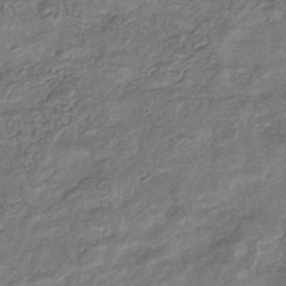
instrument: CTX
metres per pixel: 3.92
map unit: eHb
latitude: -34.7841
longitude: 80.2740
